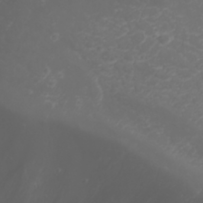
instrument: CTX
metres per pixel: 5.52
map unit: Nhu
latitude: -0.5952
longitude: -80.9136
